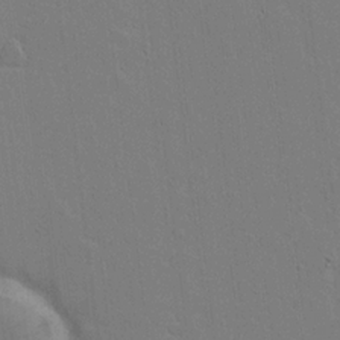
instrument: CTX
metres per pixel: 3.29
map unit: lAvf
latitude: 17.1214
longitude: -127.2159
